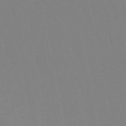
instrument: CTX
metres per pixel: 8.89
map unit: lHb
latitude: -48.7841
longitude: 84.0094
